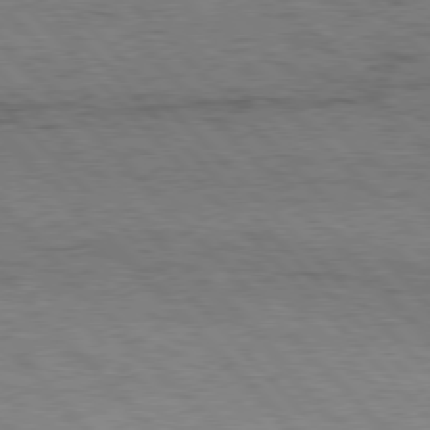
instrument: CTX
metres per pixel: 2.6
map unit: Hpe
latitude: 76.7246
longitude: -164.9514
